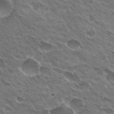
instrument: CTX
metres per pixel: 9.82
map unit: Hto
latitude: 31.3671
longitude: -43.5749
